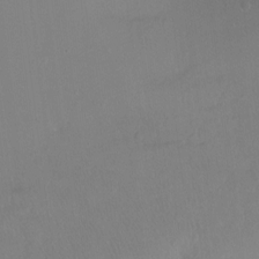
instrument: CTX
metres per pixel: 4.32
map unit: Ht
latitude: -8.3873
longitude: -37.9528
